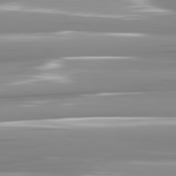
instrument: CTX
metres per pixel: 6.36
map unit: lApd
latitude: 81.5749
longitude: -140.4601
